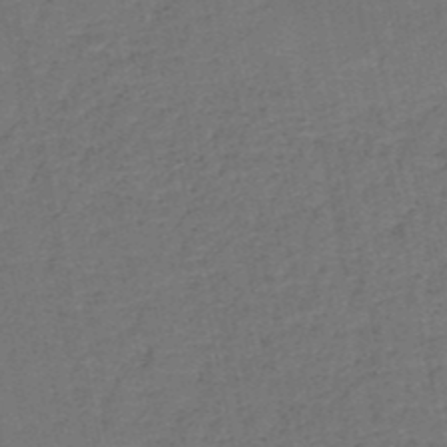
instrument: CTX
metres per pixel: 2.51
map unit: HNb
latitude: -50.7085
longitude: -48.9703
